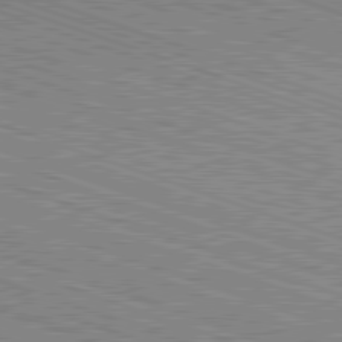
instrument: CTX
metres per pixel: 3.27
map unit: Hpe
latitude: -82.7274
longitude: 8.3306
